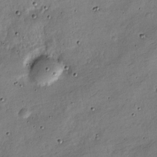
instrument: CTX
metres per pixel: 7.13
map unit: Nve
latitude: -25.5777
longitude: 106.5385
